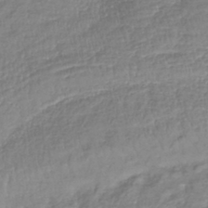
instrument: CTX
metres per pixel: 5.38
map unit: lHb
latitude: -41.1620
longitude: 75.7667
